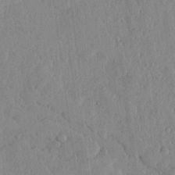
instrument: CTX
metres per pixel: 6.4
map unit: lHvf
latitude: 17.7828
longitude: -116.2334
